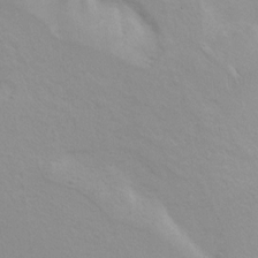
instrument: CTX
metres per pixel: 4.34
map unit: Hto
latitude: 7.8772
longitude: -30.9325
